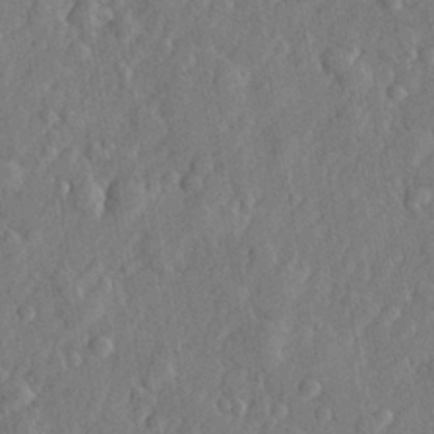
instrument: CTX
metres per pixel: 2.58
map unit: lHvf
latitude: 22.9703
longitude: 143.6532
